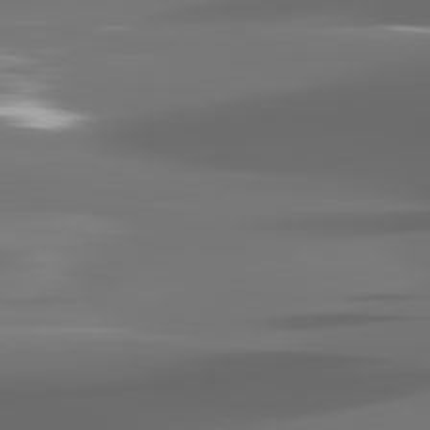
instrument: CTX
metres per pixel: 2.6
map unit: lApd
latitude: 82.0633
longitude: -145.1025
